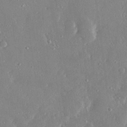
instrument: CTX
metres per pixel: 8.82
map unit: Hve
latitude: 29.0080
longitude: -91.5938
